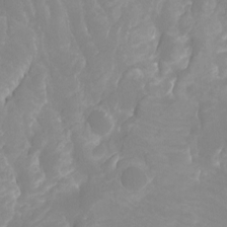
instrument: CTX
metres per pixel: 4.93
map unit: Htu
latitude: -12.6896
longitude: -72.1956
